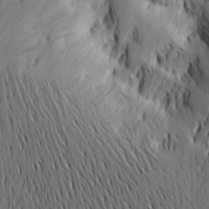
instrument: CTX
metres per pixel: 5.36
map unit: Htu
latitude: -2.6329
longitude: -177.1592
